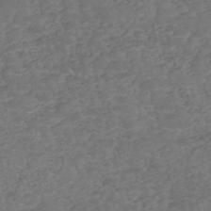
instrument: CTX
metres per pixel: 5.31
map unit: eHh
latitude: -55.1620
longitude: -90.1956
